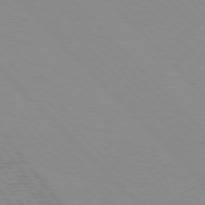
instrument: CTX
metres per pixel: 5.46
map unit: lApd
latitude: 76.3278
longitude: -85.4804
